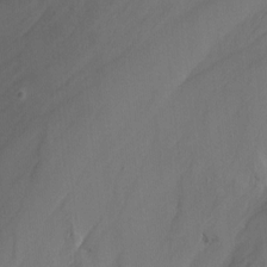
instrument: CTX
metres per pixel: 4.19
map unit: Nhu
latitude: -15.5022
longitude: -53.9150
